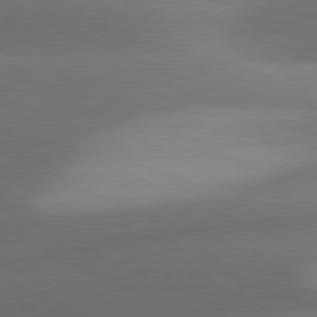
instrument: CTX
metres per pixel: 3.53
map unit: lApd
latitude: 81.2915
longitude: 132.8408
